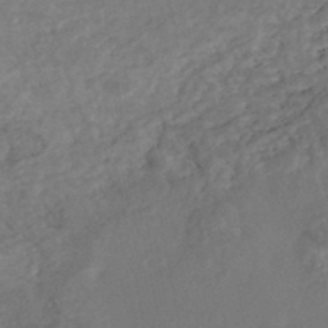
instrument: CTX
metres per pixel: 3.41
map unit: Nhe
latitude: -48.7086
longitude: -173.2348
